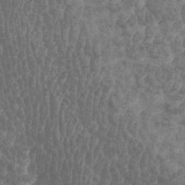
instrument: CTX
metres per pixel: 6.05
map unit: Htu
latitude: -5.5399
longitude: -73.6883
